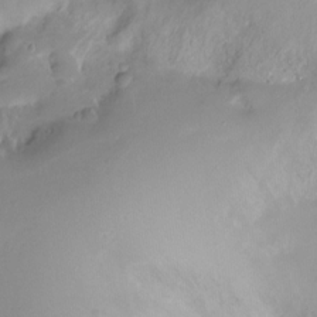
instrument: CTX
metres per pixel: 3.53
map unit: Ht
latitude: -16.3496
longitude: -44.4790
